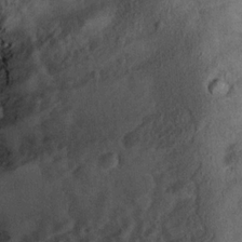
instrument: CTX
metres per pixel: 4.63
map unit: Hto
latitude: 14.8569
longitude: -33.9717
